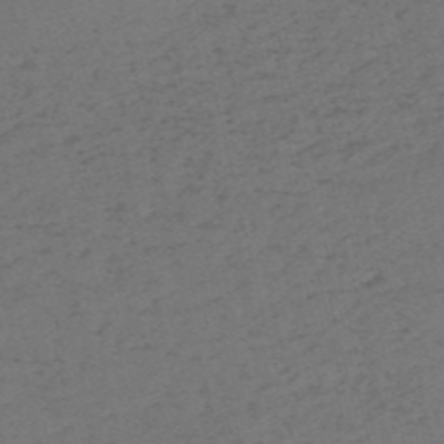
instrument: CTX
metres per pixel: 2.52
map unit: HNb
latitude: -54.8597
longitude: -41.6882
